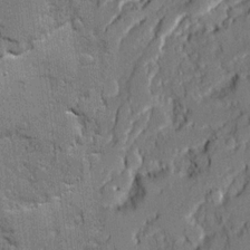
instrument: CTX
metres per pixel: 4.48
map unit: Ave
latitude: 20.3090
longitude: -128.6490
